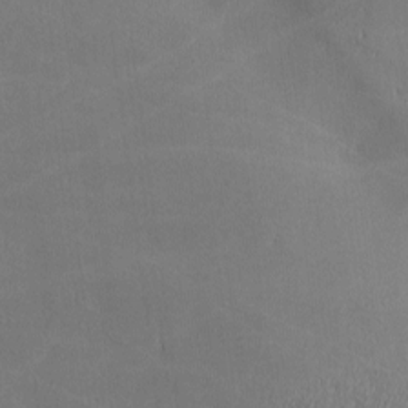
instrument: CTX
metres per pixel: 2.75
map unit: lAa
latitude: 1.1214
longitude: -117.0081
